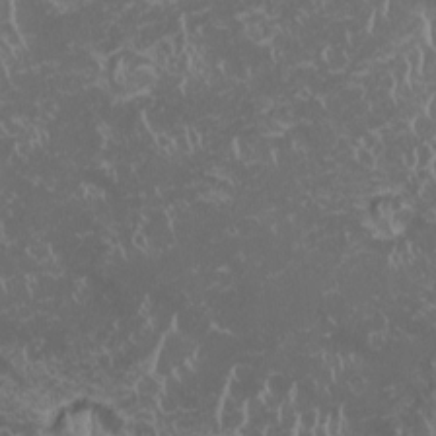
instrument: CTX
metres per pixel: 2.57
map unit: HNhu
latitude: -1.6911
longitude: 10.8219
